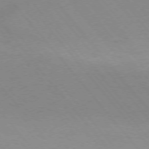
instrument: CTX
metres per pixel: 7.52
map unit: Ap
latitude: -76.1417
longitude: -70.9136
